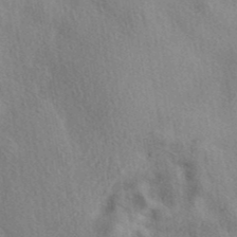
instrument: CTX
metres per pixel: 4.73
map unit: eAb
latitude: 39.4426
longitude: 112.4440
